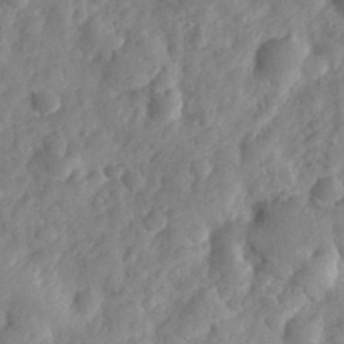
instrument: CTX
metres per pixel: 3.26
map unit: eHh
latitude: 30.8569
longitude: -70.6679
